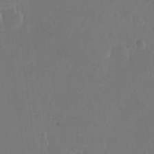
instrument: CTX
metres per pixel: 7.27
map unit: Hto
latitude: -13.1998
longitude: -41.0647
